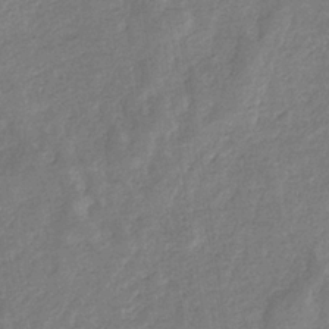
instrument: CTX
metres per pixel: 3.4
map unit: eHb
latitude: -35.0297
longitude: 77.2754
